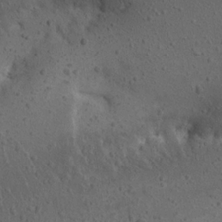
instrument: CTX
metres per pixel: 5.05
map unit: Nhu
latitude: 22.0633
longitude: -72.0444
